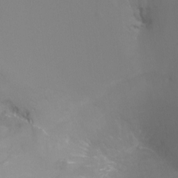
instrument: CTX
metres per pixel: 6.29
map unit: Ht
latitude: -6.7652
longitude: -29.7638
